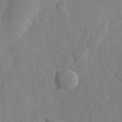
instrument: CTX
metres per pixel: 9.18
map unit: Hve
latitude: 25.6882
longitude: 148.9164
